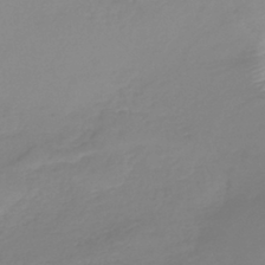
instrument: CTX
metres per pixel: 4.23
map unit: lHb
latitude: -40.2361
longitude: 67.1431
